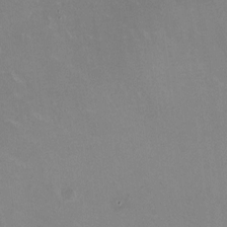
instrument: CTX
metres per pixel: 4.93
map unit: HNhu
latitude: -0.5385
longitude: -2.3089
